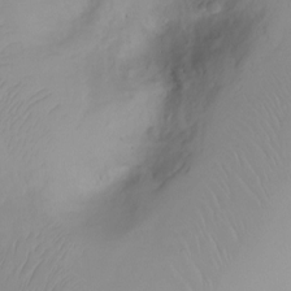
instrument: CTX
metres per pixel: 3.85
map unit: Ht
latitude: -6.2928
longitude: -29.9528
